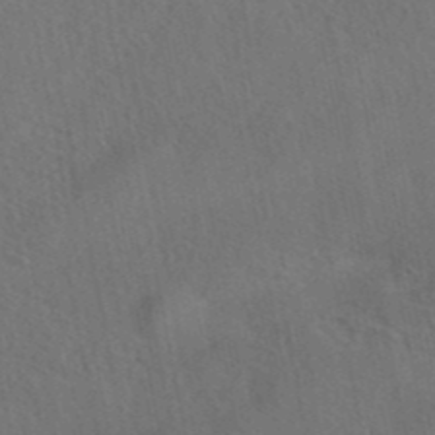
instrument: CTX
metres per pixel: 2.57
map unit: eAb
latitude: 42.5168
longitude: 104.6896
